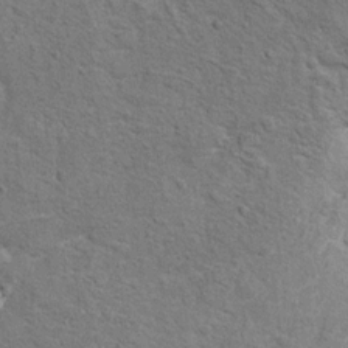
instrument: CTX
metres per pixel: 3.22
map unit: Hto
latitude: 11.1214
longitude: -37.0647
